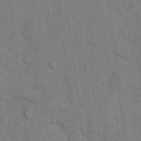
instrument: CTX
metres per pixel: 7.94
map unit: eHh
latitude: 11.3104
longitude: -66.5167
